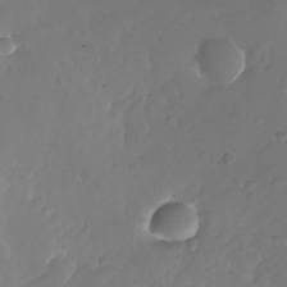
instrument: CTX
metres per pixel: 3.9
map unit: Nhu
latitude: -26.3117
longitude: -72.3468
